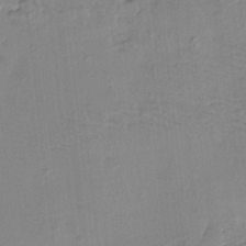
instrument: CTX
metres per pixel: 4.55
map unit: HNhu
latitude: 4.4034
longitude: 14.0850
